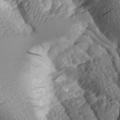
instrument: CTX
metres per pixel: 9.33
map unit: Aa
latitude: 10.4412
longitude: -127.5371
